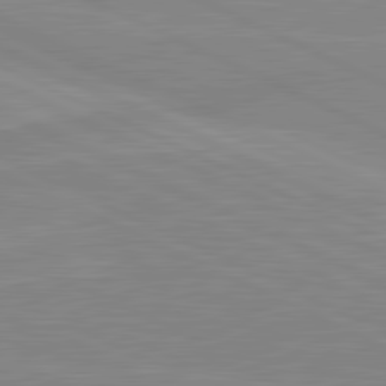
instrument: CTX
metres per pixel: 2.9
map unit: lApd
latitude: 81.6316
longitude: -172.2333
